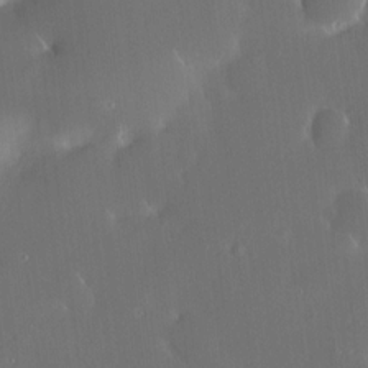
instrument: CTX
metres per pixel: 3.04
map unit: HNhu
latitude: 6.2900
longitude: 12.9731
